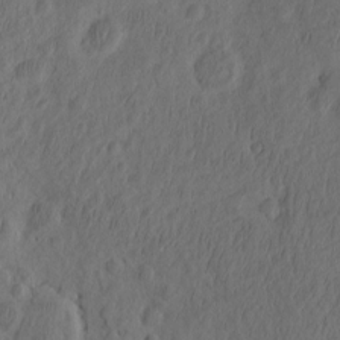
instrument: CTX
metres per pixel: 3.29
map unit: eHh
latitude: -2.4440
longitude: 16.8408
